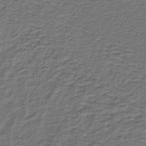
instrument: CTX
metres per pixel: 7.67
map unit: lHb
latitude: -39.6344
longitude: 58.9352
